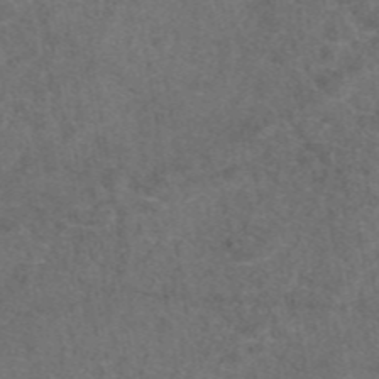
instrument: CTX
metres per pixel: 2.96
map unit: eAb
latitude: 47.7261
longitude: 109.3887
